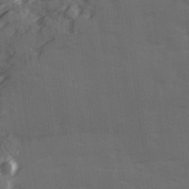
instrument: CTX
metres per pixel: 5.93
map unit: Ave
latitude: 19.2348
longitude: -130.8569
